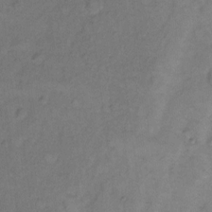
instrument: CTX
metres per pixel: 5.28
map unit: Hto
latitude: 6.8758
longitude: -61.5938
